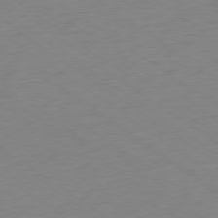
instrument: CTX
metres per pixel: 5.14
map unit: Ap
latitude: -78.9163
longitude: -94.6680
